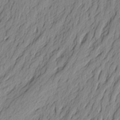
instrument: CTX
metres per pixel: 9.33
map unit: Aa
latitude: 22.3467
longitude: -148.7813
